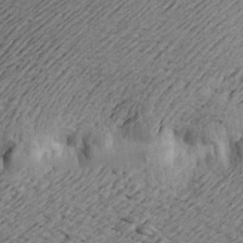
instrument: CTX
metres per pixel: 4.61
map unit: Aa
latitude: 21.4049
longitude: -149.3671
